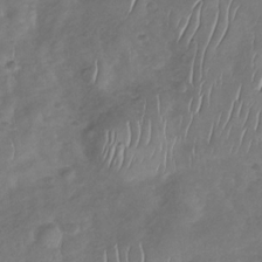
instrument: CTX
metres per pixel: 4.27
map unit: Nhu
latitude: -30.2172
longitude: -59.9717
